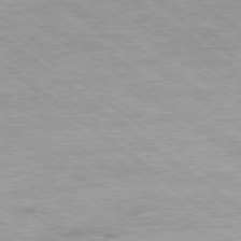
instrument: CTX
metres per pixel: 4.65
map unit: Ap
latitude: -78.1983
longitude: -82.2522
